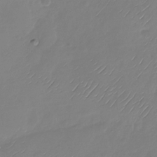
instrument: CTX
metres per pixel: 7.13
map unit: Nhu
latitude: -28.8975
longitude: -59.2537
